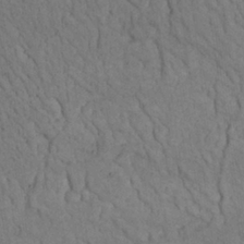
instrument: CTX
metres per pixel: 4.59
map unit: Nhu
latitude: 26.7435
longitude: -69.0459
